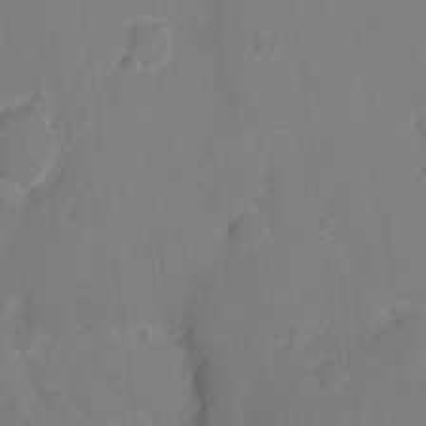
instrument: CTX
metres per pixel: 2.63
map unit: eHh
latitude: 6.2711
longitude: -66.4601
